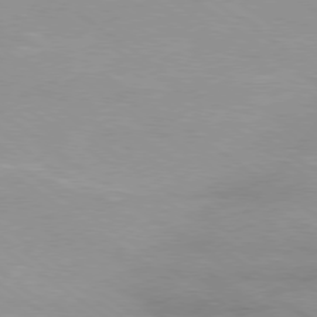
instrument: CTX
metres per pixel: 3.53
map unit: Ap
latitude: -79.6721
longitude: -66.9702
